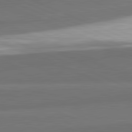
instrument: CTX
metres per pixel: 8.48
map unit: lApd
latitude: 82.1955
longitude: 151.5210
